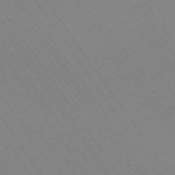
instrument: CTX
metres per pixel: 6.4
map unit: Ap
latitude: -73.6155
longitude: -70.4034
